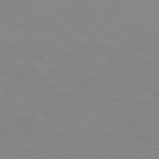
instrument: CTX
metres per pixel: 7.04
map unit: Hpe
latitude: 77.3103
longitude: -160.7624
